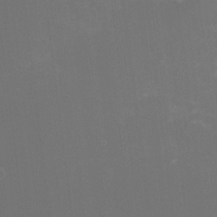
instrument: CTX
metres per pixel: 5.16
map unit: HNhu
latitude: -2.5762
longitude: -7.1781
